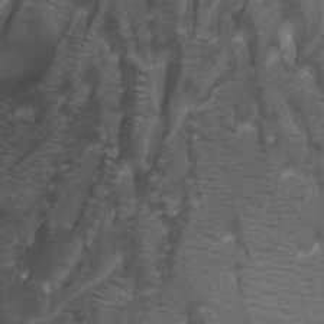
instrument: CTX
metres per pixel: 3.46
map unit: Nhu
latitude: -12.8786
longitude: -65.8206
